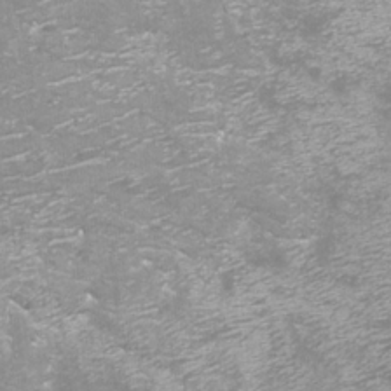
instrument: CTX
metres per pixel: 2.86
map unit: Nhu
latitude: -8.6707
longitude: -72.1956
